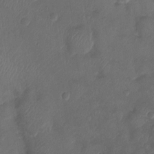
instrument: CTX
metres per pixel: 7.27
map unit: Ht
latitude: -6.5573
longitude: -21.4616
